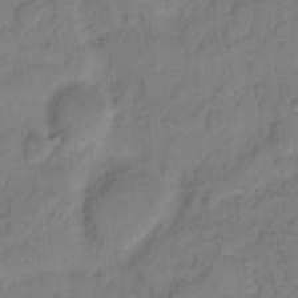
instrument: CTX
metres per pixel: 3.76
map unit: eHh
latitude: 8.1767
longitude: -64.1956
